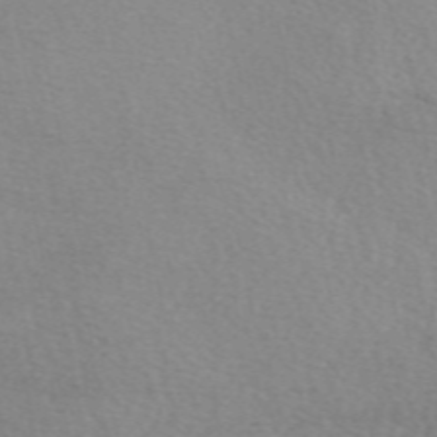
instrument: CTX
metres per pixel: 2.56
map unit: eAb
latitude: 49.5560
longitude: 106.8975
